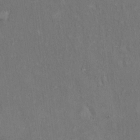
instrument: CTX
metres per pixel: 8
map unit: Hto
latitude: 15.6694
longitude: -60.9324
